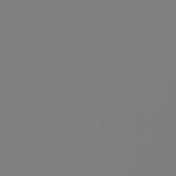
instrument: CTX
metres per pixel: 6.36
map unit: Nhu
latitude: -6.4818
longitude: -95.5938
